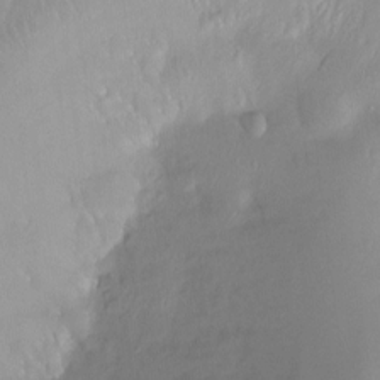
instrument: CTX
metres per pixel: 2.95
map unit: Ht
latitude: -15.5210
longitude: -44.7246
